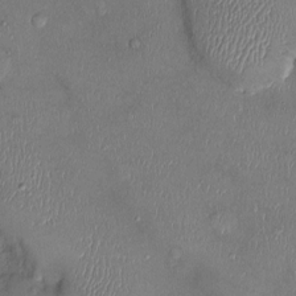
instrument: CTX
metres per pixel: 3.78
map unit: Ht
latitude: -2.6140
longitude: -14.3279
